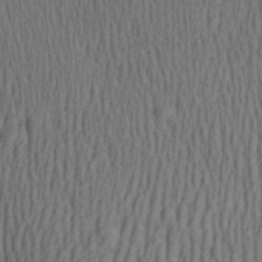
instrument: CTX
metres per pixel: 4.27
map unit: Aa
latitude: 28.4790
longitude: -138.6679
